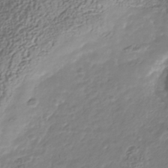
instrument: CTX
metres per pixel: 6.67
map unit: Nhu
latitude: -41.5399
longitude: -85.4049
